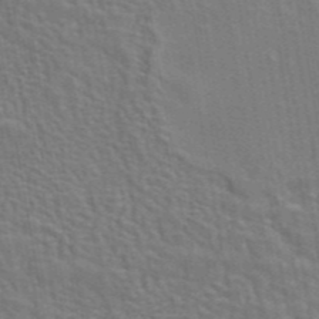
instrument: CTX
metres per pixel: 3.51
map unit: eAb
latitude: 43.4238
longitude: 107.9367
